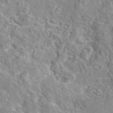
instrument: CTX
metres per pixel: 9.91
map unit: eAb
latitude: 44.4223
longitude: 112.6330
